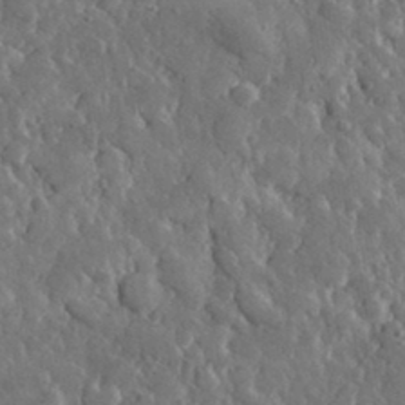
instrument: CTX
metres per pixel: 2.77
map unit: lHvf
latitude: 34.4979
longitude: -88.1389
